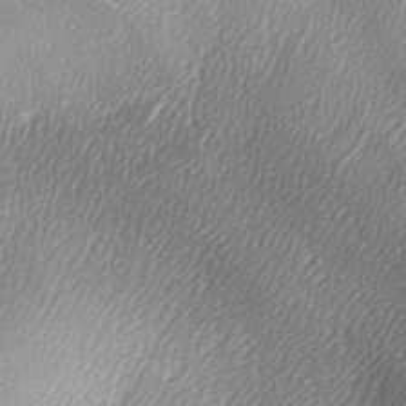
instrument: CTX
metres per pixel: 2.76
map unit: Ave
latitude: -6.5951
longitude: -123.0647
